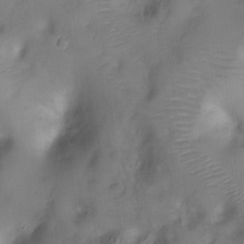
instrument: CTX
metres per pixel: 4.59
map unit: Ht
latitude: -4.5007
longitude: -28.2522
